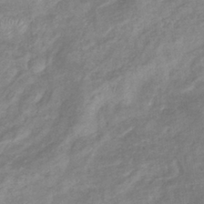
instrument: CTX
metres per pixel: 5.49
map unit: eHb
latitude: -38.5574
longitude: 78.8219
